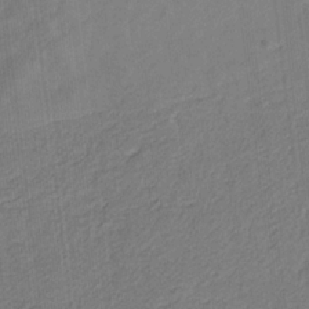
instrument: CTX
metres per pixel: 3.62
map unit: eHb
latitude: -30.1228
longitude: 65.8800
